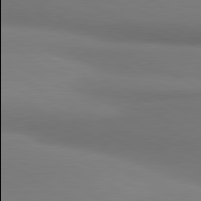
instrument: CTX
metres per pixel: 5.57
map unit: lApd
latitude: 81.1592
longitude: 174.0094
